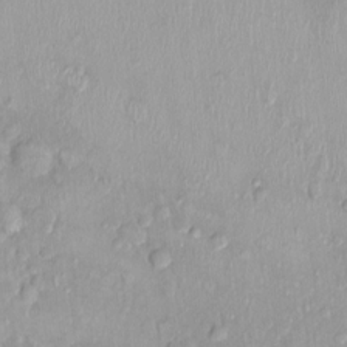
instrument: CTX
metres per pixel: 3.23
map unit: Nhu
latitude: 0.2333
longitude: -15.2537
